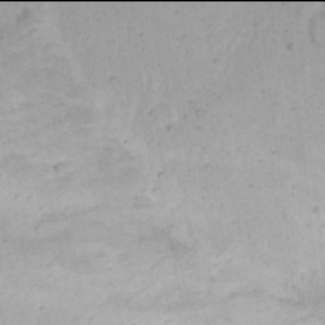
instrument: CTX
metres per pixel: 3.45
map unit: Nhu
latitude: 21.9906
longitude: -70.5735
